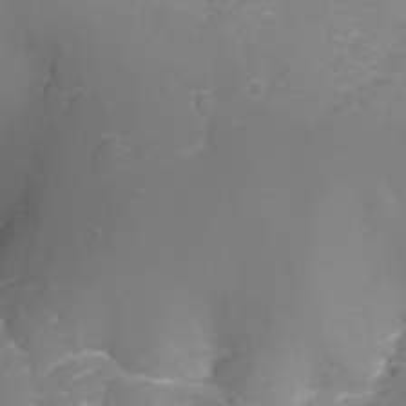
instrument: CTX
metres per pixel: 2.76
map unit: Nhu
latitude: -13.3321
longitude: -72.3846
